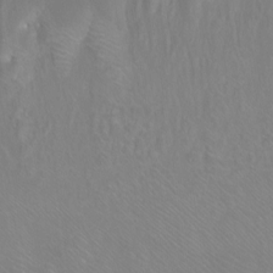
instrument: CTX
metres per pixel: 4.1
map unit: Nhu
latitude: -12.4629
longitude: -72.6113
